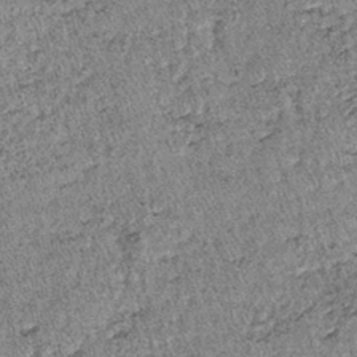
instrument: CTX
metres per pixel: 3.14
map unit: lHb
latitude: -38.6329
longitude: 66.9920
